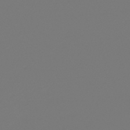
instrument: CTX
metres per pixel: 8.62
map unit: lHb
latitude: -50.5763
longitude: 80.1039
